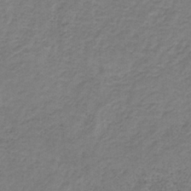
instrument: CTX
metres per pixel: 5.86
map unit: HNb
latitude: -32.8030
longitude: 58.8219
